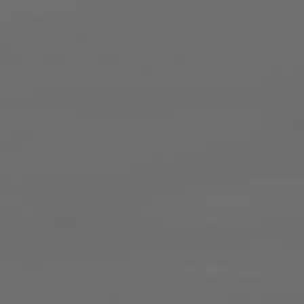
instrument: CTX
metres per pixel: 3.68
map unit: lApd
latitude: 79.6127
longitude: -139.7827
